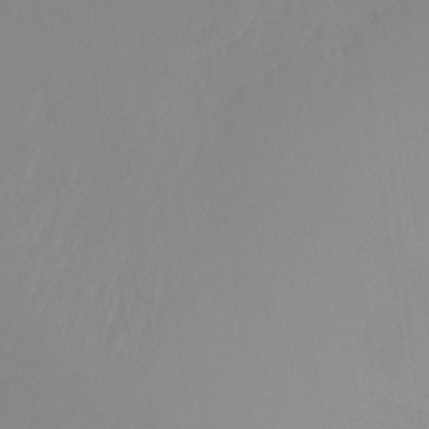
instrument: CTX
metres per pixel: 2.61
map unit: Ht
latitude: -10.2740
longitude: -33.0081
